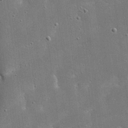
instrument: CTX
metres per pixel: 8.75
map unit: eHh
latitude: 20.7058
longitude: -67.4804
